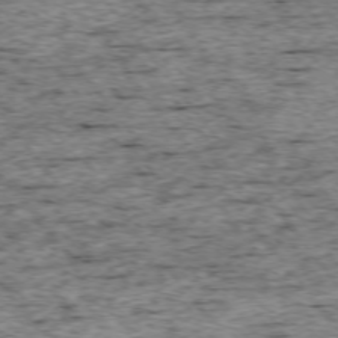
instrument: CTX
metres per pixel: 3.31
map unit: Ap
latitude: -74.9164
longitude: -87.0836
